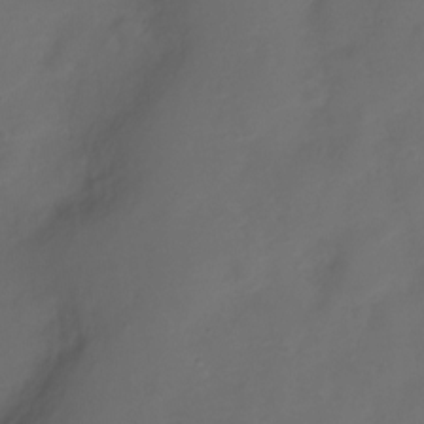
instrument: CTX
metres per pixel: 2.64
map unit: Nve
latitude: -20.3495
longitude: 106.8408
